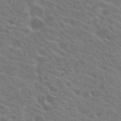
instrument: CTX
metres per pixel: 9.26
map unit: Hto
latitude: 23.2159
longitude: -38.9136
